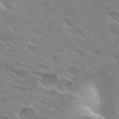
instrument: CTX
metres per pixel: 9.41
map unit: Hto
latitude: 29.5938
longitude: -43.0081
